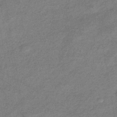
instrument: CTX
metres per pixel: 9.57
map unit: eHb
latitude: -39.0864
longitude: 80.3307
